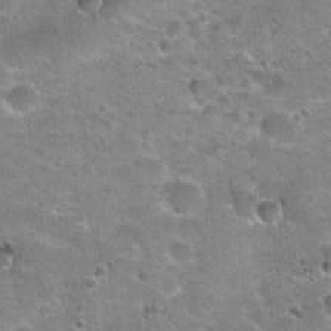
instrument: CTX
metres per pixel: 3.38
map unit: Hto
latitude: 22.4790
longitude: -49.2159
